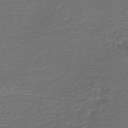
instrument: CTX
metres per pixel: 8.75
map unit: HNb
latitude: -43.7288
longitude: 50.5196
